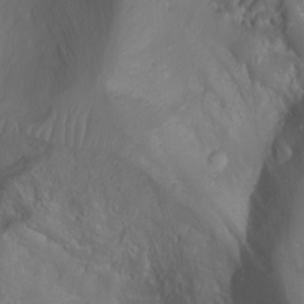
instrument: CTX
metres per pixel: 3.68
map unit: Nhu
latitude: -9.9178
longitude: -69.4237
